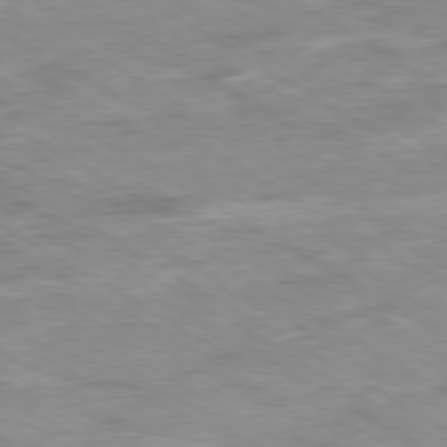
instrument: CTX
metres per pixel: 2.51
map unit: Ap
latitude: -80.3495
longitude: -74.5546
